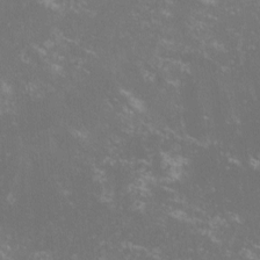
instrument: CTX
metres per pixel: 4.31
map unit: lHvf
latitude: -13.3888
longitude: -99.8772
